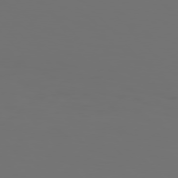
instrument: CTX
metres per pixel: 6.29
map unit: Hpe
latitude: 76.8380
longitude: -135.1025
